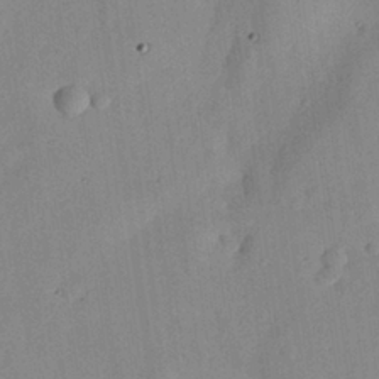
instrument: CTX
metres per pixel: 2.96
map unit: Nhu
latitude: 27.9906
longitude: -71.7638
